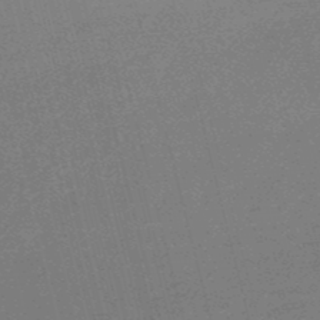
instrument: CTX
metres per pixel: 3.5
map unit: eHb
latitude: -48.7086
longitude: 87.2754
